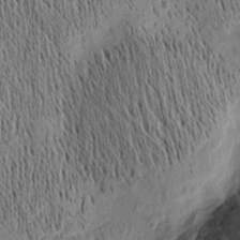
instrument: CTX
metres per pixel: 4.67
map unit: Nhu
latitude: -4.1039
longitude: -151.5182
